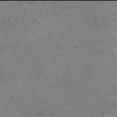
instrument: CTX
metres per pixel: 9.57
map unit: eHh
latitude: 21.9906
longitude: -62.1578
